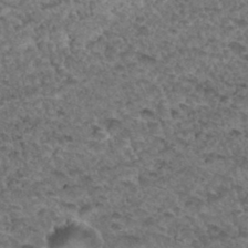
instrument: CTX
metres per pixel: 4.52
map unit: Hto
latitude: 33.4804
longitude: -48.1200
